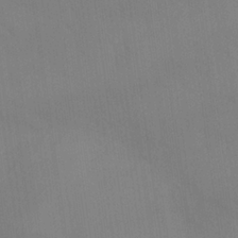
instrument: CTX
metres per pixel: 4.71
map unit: Nhu
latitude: 22.9514
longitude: -62.9325
